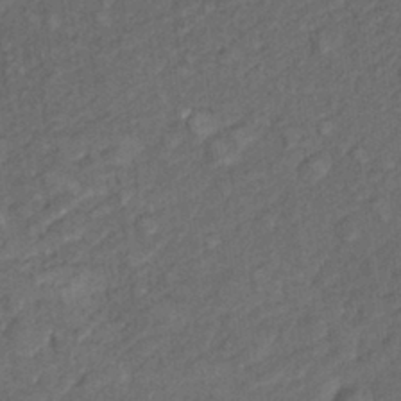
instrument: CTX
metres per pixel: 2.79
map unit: Nhu
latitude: 9.6883
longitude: -25.9528
